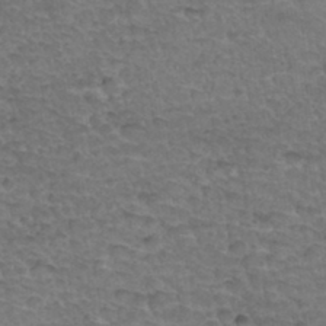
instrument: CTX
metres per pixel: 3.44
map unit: Hto
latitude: 35.0080
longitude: -46.7436
